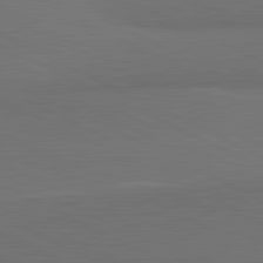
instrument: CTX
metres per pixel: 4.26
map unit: lApd
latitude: 82.0444
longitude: 158.8974
